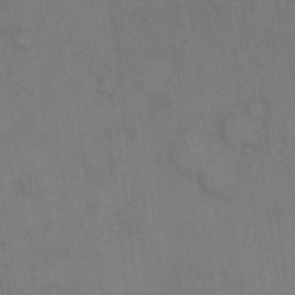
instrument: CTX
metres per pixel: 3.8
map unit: eHh
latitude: 14.4790
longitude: -62.6869
